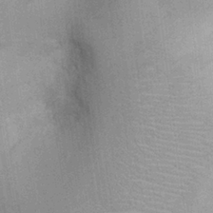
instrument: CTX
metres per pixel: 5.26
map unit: Ht
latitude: -2.5573
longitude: -15.5183
